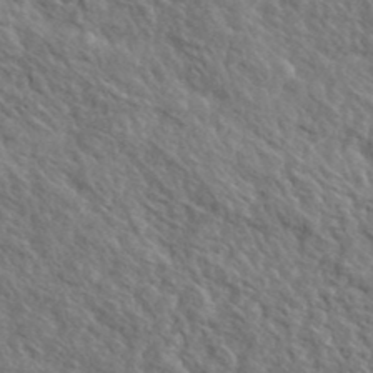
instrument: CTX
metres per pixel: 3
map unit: lHvf
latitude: 37.5560
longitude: -87.2915
